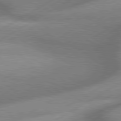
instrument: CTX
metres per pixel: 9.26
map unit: lApd
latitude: 80.1767
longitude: -118.7435
